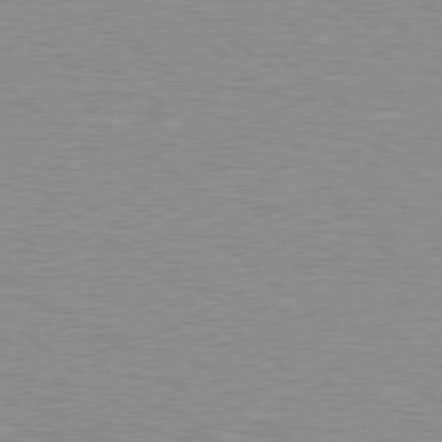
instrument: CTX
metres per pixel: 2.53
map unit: Hpe
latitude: 78.6680
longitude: -156.7435
